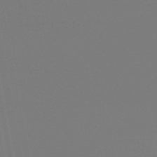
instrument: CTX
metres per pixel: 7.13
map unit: lHb
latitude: -47.5777
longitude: 69.3131
